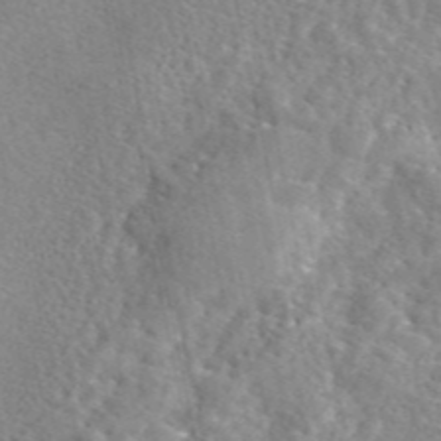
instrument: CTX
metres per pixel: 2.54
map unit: eAb
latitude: 45.6694
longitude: 111.8233
